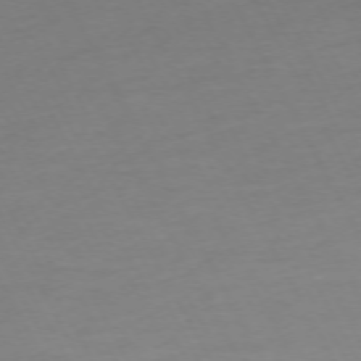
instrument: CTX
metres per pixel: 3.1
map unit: Ap
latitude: -74.3685
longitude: -69.8395
